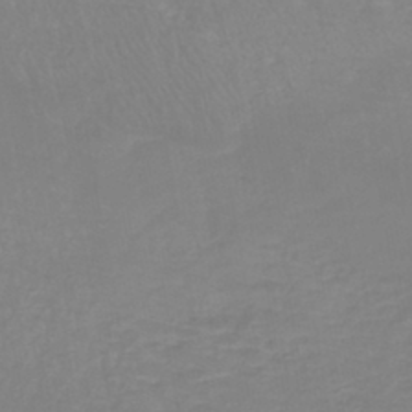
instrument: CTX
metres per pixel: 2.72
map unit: lHb
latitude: -41.0297
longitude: 65.1431
